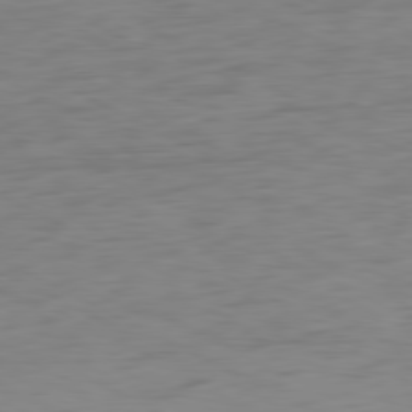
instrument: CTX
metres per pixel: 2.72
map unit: Ap
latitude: -80.8030
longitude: -61.2537
